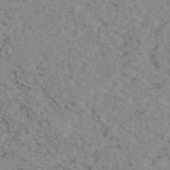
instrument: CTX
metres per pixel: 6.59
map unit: eAb
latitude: 49.6127
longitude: 108.4629
